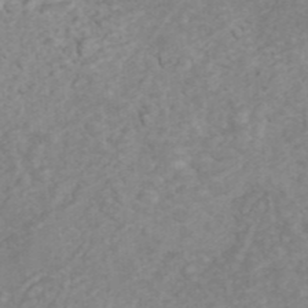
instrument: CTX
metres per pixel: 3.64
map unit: ANa
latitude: 44.3656
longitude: 22.5385
